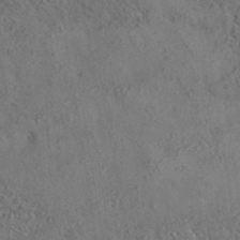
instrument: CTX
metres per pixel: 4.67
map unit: eAb
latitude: 35.3670
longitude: 109.6155
